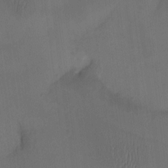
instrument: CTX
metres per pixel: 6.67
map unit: HNhu
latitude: 9.2915
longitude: 9.7478
